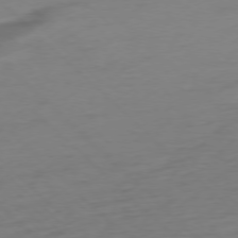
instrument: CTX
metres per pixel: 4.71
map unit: Ap
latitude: -77.2754
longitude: -77.8583
